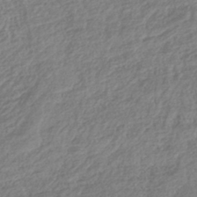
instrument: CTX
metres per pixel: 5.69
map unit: lHb
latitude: -40.1983
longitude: 73.5399
